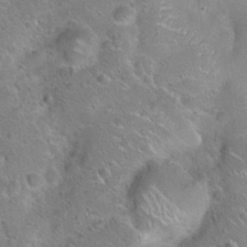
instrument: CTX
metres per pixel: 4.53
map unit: Hto
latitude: 20.8569
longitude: -50.3656
